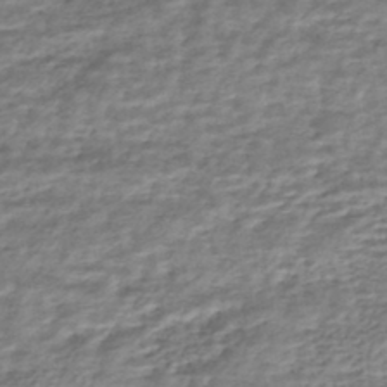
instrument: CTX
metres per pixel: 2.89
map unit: HNhu
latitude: -43.8422
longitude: 105.5021
